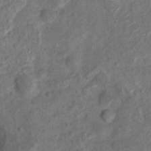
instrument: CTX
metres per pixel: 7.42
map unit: Hto
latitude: 14.8191
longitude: -38.8569
